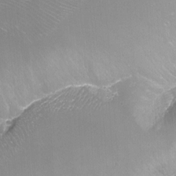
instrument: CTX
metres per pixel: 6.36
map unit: Aa
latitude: -8.1795
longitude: -71.4615
